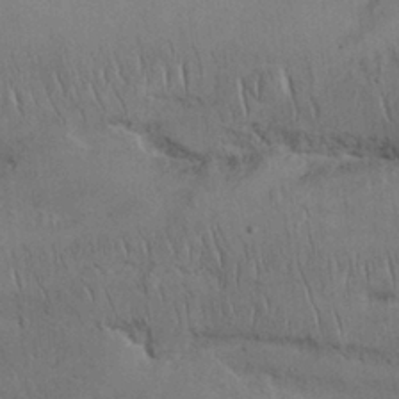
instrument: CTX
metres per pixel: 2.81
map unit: Nhu
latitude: 26.2334
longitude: -71.1025
